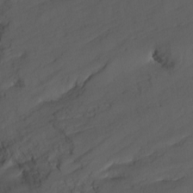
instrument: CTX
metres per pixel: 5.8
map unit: Nhu
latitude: -17.5777
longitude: -47.5938
